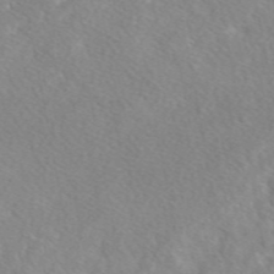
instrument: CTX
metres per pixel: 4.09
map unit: eAb
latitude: 48.1767
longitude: 117.8611
